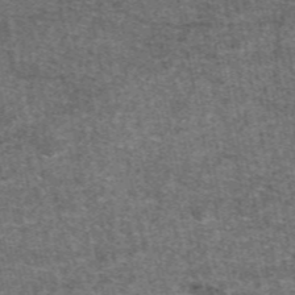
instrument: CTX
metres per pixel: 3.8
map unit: eAb
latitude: 48.3089
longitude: 104.9541
